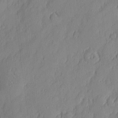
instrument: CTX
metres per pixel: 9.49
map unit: eHh
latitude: 4.8380
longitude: -76.4034
